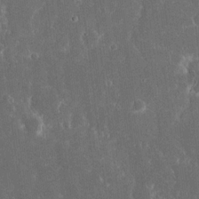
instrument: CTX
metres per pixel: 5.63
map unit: eHh
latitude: 16.0444
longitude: -72.9892
